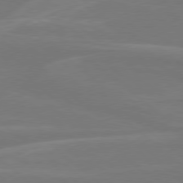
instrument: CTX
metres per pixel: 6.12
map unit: Hpe
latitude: 78.2712
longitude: -125.8772
